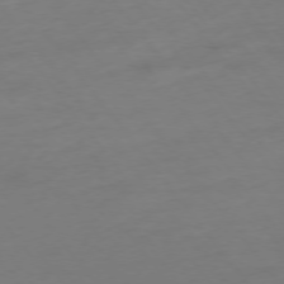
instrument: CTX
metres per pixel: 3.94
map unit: Hpe
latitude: -75.6344
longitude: -15.8773
